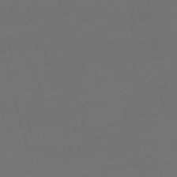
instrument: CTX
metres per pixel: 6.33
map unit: lHb
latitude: -47.6155
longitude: 63.2376
